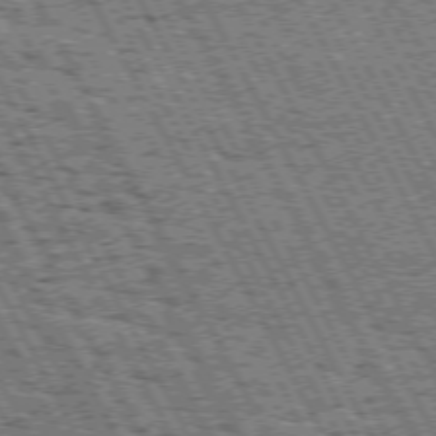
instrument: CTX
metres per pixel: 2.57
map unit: Hpe
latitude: 72.0255
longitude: -124.5734
